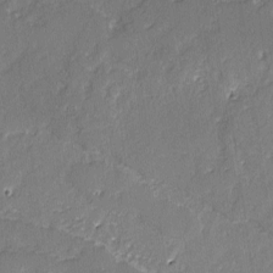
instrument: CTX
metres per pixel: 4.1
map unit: lAvf
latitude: -3.2942
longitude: -107.4049
